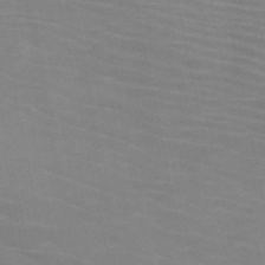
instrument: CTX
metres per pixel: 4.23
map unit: HNb
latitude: -46.5007
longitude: -47.1781
